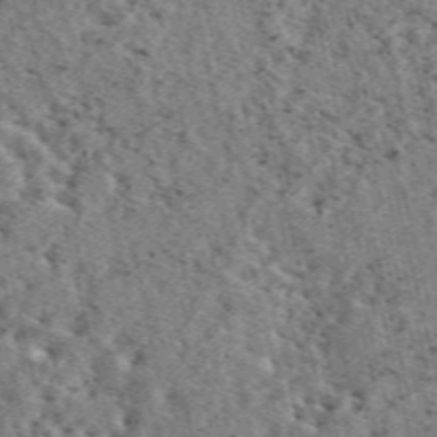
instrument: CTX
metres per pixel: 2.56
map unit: eAb
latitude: 44.9136
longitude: 111.7099
